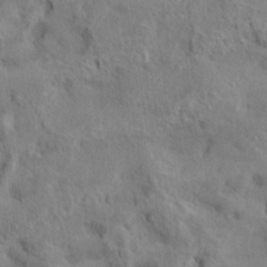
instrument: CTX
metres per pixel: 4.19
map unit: lHvf
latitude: 24.1011
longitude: 143.2753
